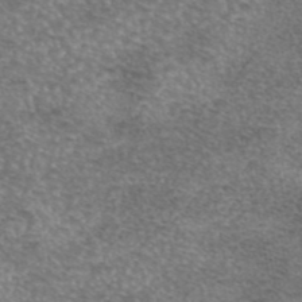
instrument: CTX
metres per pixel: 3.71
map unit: eAb
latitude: 44.9136
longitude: 103.9556
